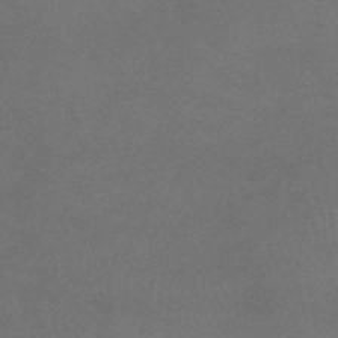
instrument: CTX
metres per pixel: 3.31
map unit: lHb
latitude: -38.2929
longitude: 73.4076
